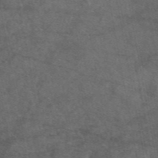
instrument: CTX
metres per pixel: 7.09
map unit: eAb
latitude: 47.5560
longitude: 111.8611
